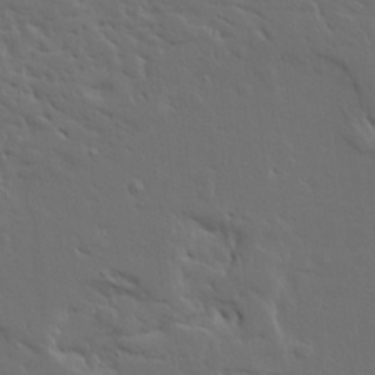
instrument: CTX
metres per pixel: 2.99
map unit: Ave
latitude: 15.2348
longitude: -139.4993
